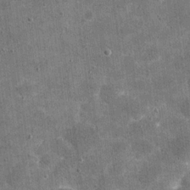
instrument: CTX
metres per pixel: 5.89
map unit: eHh
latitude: 20.5924
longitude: -65.5938
